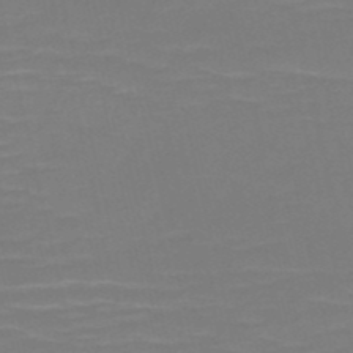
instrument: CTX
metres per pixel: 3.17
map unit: HNb
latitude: -50.8975
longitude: -46.5168
